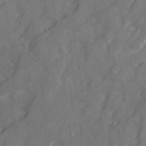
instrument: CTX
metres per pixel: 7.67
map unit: Ave
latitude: 20.8947
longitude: -132.5168
